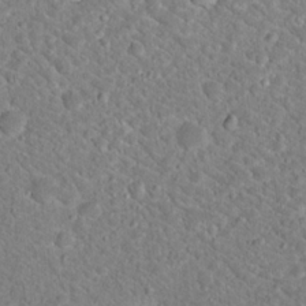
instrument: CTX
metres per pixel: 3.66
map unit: Hto
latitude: 18.9891
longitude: -33.2726
